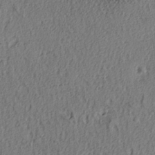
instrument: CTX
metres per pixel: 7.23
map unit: lAa
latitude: 4.8191
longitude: -113.4993
